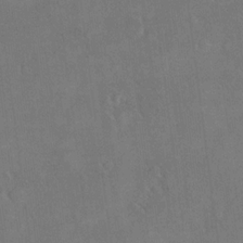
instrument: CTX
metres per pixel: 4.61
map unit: eHh
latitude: 18.1389
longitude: -65.6127
